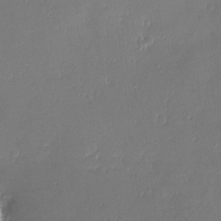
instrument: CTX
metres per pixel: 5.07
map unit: Nve
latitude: -7.7477
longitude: 173.2376
